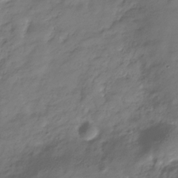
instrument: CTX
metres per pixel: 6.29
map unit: Hve
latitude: -32.1795
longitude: 91.1054
